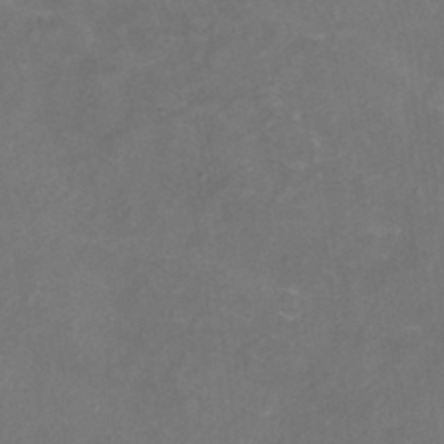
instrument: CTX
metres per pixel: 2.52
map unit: Nhu
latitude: -12.9731
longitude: -73.9717
